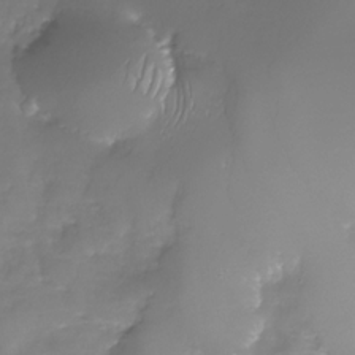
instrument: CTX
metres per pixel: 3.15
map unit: Nhu
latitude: -29.7667
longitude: -64.1389
